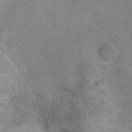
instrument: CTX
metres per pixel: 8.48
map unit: Nhu
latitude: 10.2334
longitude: -23.8205
